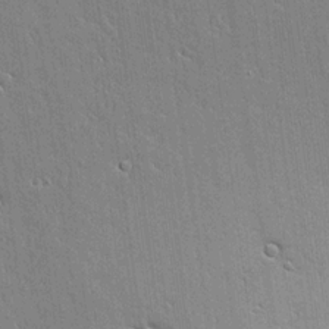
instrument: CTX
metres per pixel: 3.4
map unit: Aa
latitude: 18.2333
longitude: -126.9514
